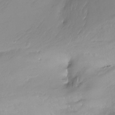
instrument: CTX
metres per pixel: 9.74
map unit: Ht
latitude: -15.2943
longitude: -44.5357
